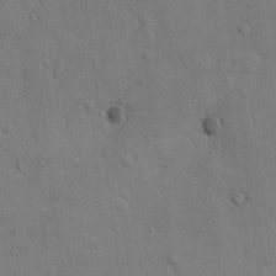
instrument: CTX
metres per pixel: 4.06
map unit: Hto
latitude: 9.6127
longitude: -61.3859
